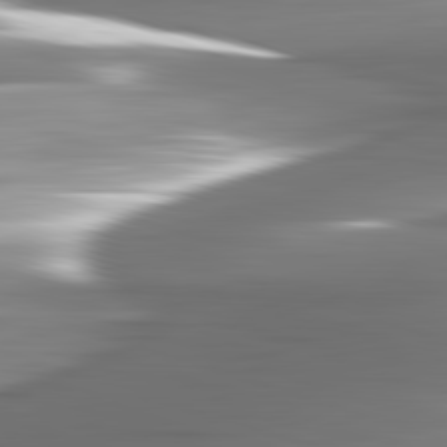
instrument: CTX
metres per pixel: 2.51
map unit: lApd
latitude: 82.7057
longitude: -141.0647
